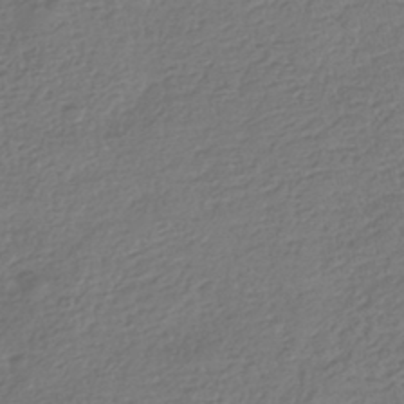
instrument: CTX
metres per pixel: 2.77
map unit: HNhu
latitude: -42.0661
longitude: 98.9542
